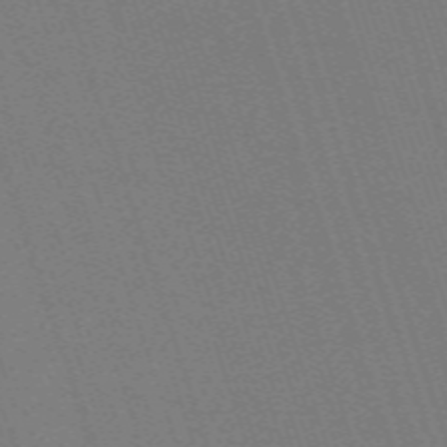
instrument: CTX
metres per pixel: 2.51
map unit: eHh
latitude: -63.1242
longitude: 51.2565
